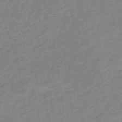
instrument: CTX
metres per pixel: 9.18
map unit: lHb
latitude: -34.5007
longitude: 68.7652
